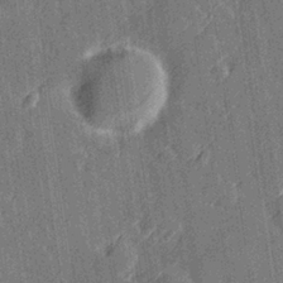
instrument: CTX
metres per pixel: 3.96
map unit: Hve
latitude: 27.2726
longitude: 145.4454
